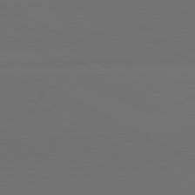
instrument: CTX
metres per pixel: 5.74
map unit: lApd
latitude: 81.7639
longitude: 152.5007
